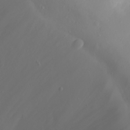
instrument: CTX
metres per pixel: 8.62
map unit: Nhu
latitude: 22.0822
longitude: -64.4412
